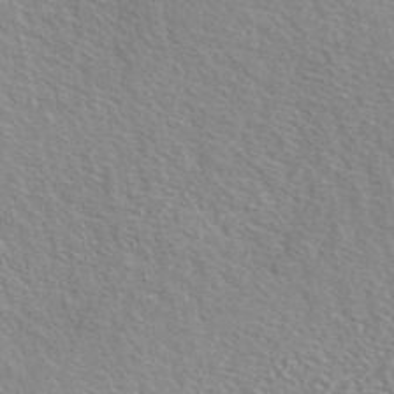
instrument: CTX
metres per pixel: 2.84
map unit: eAb
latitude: 45.2348
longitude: 113.5210
